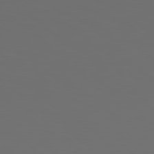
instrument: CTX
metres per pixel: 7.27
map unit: Hpe
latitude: 78.2901
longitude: -175.0647
